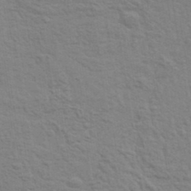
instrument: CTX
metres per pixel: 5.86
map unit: eHh
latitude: 37.2348
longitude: -81.4804
